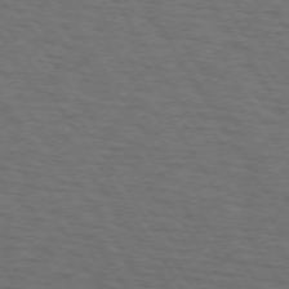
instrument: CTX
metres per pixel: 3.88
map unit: lApd
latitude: 72.9514
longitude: -72.9892
